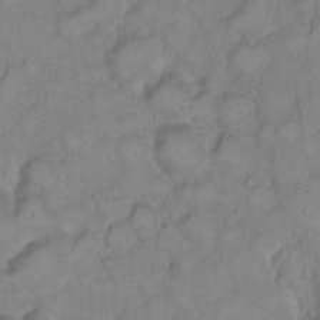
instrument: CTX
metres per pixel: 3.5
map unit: Hto
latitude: 9.1781
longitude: -60.8191
